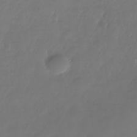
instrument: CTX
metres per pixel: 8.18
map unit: Nhe
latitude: -34.6141
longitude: -89.0459
